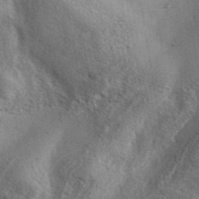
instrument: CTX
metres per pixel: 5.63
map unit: ANa
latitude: 39.2159
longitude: -90.9514
